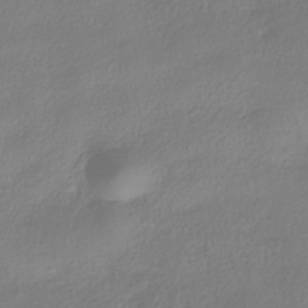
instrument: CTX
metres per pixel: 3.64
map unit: HNhu
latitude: -39.0864
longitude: 100.5573
